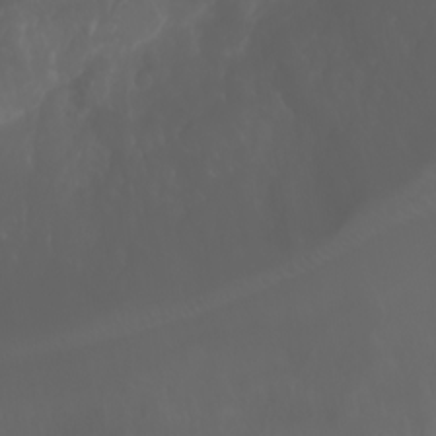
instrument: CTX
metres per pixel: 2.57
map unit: Htu
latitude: -1.4455
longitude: -77.0080
